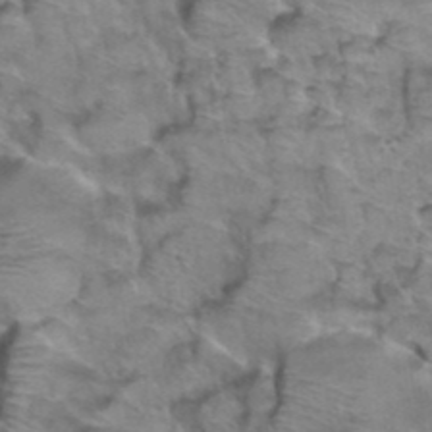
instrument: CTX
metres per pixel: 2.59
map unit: Hto
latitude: 38.9891
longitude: -44.3089
